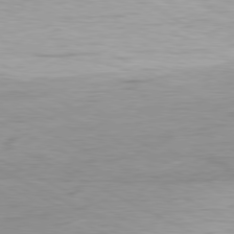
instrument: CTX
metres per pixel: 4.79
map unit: Ap
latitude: -80.3495
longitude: -82.1766
